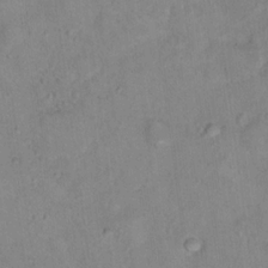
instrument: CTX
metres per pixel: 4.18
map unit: Hto
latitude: 16.2523
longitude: -40.5545
